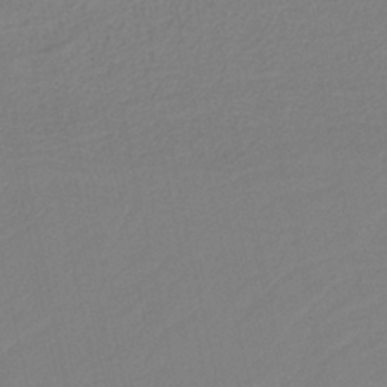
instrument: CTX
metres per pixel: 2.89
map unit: HNb
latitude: -37.4832
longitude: 56.4629
